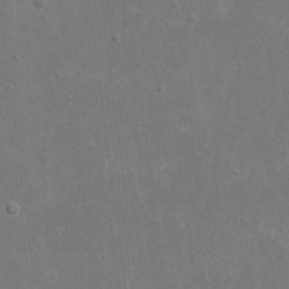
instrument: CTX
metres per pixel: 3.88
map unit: eHh
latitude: 17.6316
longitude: -72.4223
